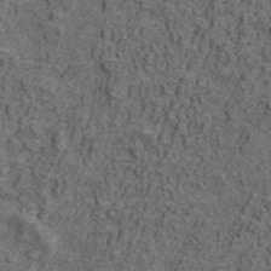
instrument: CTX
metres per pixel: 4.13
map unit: ANa
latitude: 42.5168
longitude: 29.5588
